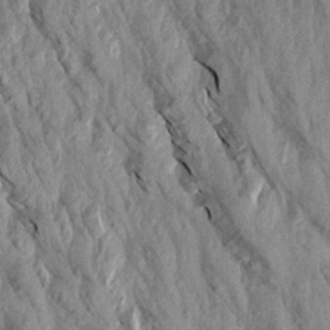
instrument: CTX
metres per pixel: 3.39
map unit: Aa
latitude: 19.1970
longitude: -147.1970
